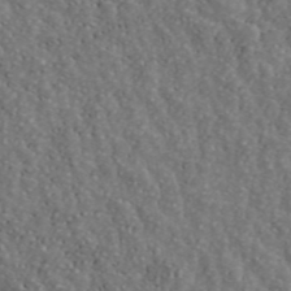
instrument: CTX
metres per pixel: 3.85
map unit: ANa
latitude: 44.1955
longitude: 28.6141
